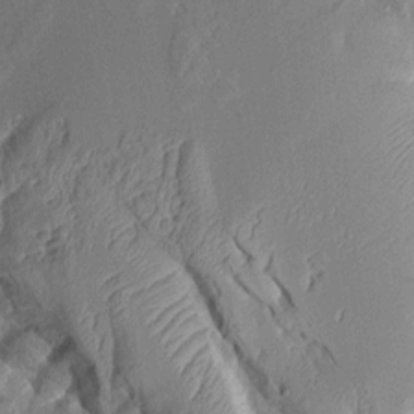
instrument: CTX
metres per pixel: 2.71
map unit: Aa
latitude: 8.8002
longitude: -127.8206
